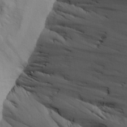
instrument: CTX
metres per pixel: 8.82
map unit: Aa
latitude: 26.6869
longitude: -132.0822
